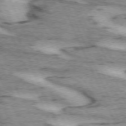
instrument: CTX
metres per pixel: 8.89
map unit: lApd
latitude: 72.1200
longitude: -54.4601
